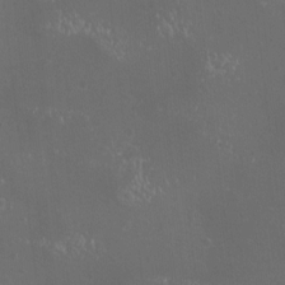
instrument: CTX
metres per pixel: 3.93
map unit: eHh
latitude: -11.9556
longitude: -61.6316
